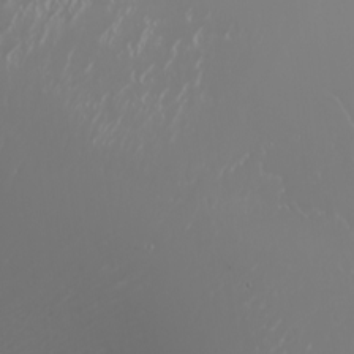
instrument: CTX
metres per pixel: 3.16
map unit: Nhu
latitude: -6.5762
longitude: -89.8206
